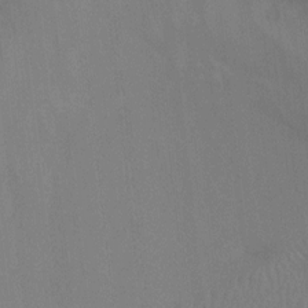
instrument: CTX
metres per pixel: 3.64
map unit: Ht
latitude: -8.0283
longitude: -32.9136
